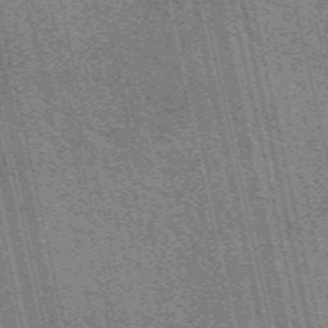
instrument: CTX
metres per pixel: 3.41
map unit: eAb
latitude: 51.0458
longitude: 110.4818
